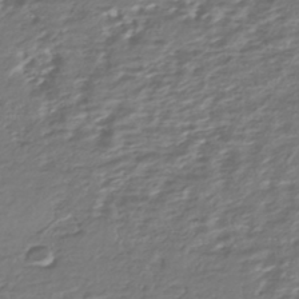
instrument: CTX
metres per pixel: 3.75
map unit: HNhu
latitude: -43.3887
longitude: 107.4077
